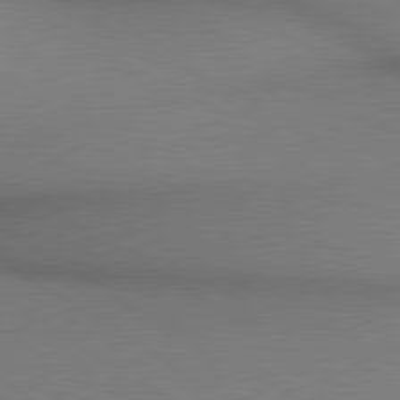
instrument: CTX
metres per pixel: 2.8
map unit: lApd
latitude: 80.3656
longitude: 134.5007
